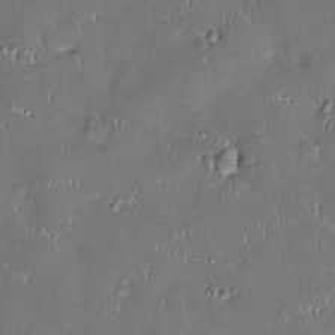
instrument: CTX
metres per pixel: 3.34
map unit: Ht
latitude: -4.4818
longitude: -14.1200
